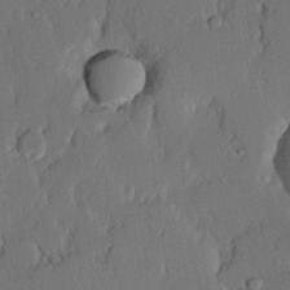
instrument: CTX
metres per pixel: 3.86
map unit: lHvf
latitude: 20.1389
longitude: 146.4629
